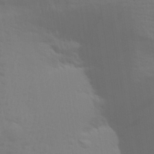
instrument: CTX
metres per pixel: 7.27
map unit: Aa
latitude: 30.2334
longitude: -135.2915
